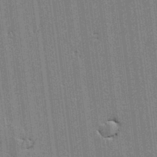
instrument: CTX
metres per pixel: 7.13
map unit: lAvf
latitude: -0.6897
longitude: -107.5938
